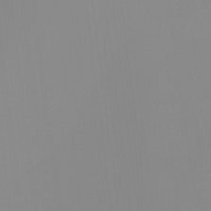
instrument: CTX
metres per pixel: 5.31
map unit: Hto
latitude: -8.5385
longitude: -51.8205
